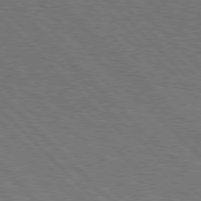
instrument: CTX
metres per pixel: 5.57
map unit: Hpe
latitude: 77.5749
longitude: -126.7246
